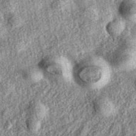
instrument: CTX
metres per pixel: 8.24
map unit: eAb
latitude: 38.2522
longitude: 109.0297
